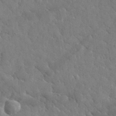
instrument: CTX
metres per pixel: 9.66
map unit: lHvf
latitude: 35.6694
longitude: -86.9891
